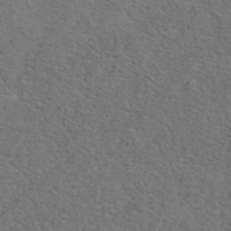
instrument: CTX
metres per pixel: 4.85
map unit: ANa
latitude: 39.5371
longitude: 22.5385
